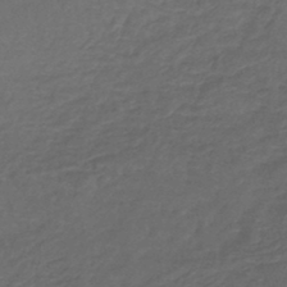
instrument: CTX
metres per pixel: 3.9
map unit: lHb
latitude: -43.5966
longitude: 65.7100
